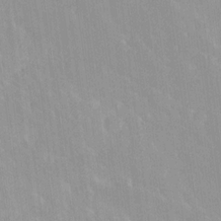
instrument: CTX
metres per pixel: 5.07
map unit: Ave
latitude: 19.8205
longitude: -136.5735
